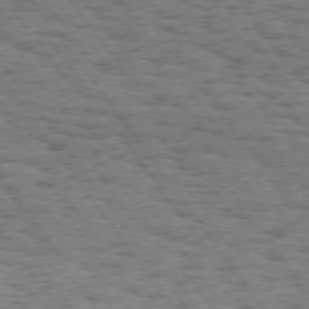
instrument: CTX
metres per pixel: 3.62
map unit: Hpe
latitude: 74.0255
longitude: -134.9702
